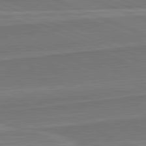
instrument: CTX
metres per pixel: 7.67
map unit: lApd
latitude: 82.2522
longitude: 141.5777
